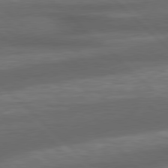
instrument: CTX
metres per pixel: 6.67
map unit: lApd
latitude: 79.1403
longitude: -116.1956
